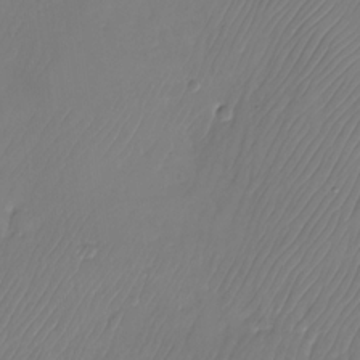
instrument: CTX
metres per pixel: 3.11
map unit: Nhu
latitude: -26.1983
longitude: -71.2915
